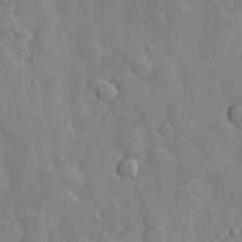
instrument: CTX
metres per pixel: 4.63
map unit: eHh
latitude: 29.3481
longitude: -79.0837
